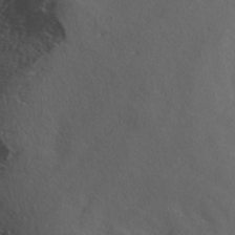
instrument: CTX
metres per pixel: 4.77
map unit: ANa
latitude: 44.9891
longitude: 44.7274
